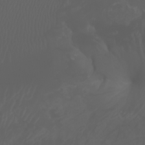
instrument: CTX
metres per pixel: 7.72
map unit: Nhu
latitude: -7.1809
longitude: -84.8191
